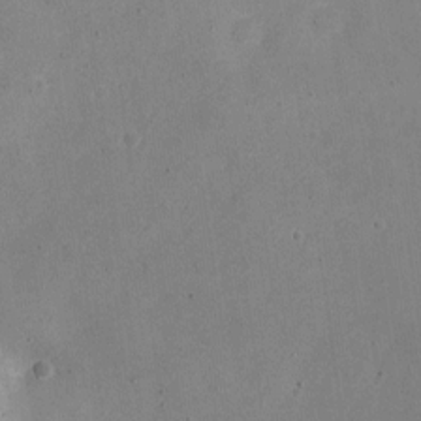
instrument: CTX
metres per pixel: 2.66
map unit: Nve
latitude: -24.8219
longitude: 107.4833
